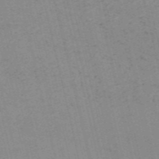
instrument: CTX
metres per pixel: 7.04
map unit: HNb
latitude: -54.9731
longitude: -41.4993
